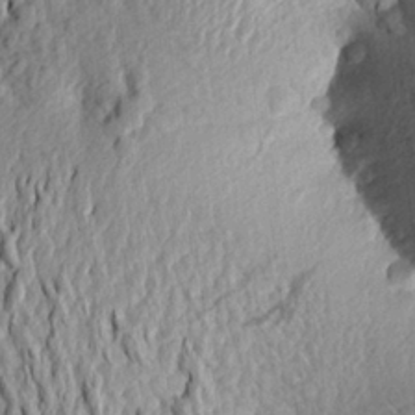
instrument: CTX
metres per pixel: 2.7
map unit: Aa
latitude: 24.3278
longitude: -150.1577
